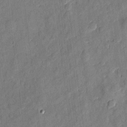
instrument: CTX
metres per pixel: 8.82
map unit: eHh
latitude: 5.5182
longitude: -73.1215
